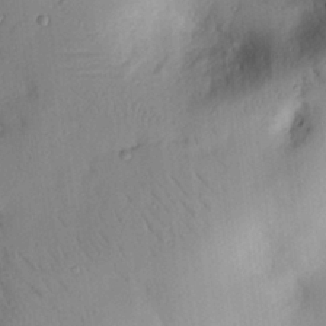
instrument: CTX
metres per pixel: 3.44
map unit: eHh
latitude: 25.9150
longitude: -76.4601
